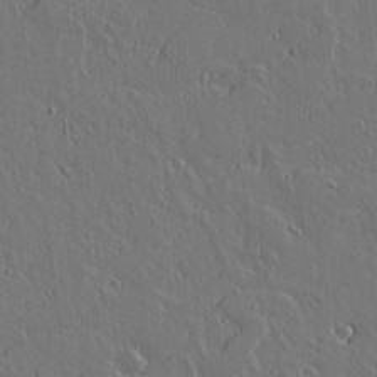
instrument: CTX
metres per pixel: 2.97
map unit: lAvf
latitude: 15.5183
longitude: -126.5924
